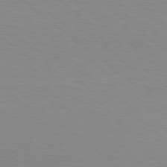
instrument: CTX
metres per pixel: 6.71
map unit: Hpe
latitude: 78.2334
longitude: -151.7638
